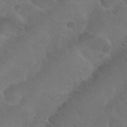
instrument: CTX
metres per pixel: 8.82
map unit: Nhu
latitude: 29.2537
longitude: -52.6680
